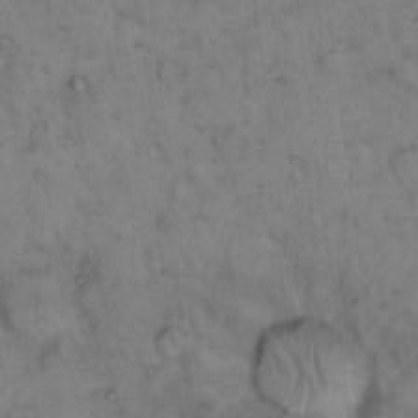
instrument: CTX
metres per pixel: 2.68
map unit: eHh
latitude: 15.4616
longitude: -64.2900
